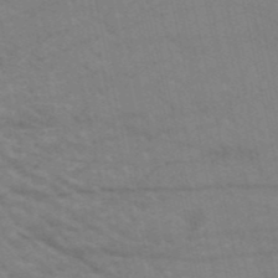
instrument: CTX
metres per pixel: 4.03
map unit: HNb
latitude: -52.6140
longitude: -43.8206
